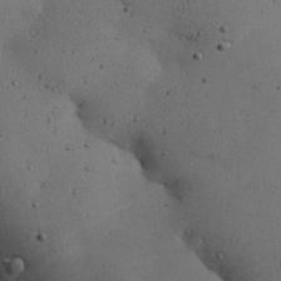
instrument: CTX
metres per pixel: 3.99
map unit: eHh
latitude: 25.0080
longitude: -72.4412
